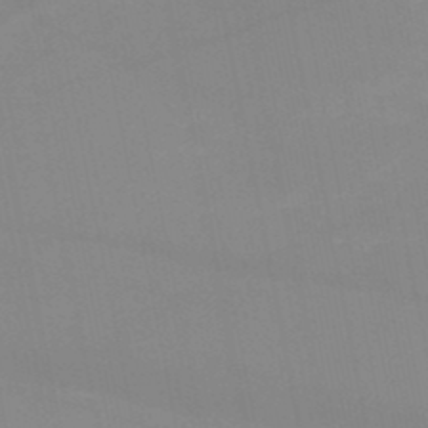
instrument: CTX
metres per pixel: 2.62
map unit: HNb
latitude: -49.6911
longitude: -40.5356
